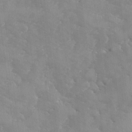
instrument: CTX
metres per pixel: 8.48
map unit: Ave
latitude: -8.8597
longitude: -117.4993
